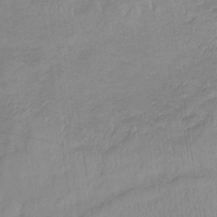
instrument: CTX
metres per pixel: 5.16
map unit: lHb
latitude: -34.4818
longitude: 69.1620
